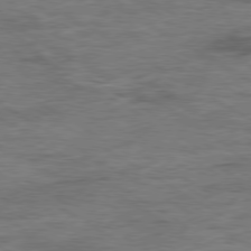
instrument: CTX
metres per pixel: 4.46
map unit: Ap
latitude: -80.1606
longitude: -77.8583
